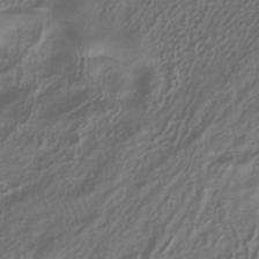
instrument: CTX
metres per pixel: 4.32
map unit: ANa
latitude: -37.8800
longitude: 94.9352
